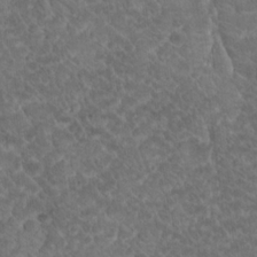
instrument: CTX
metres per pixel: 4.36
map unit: Hto
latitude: 19.4426
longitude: -35.8583
